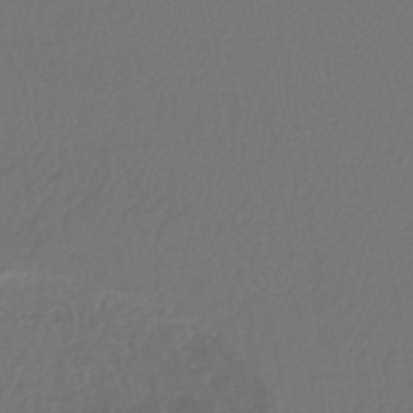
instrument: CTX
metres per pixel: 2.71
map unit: lHb
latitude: -43.6532
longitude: 75.8423
